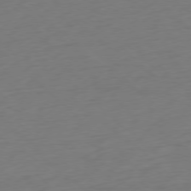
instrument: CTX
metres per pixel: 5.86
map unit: Ap
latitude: -77.8233
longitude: -91.6883
